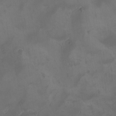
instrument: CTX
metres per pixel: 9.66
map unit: Ave
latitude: -7.6344
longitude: -122.2145
